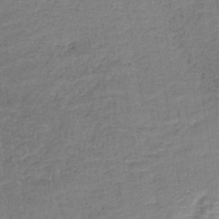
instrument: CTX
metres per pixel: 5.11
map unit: lHb
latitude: -38.8786
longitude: 61.3888
